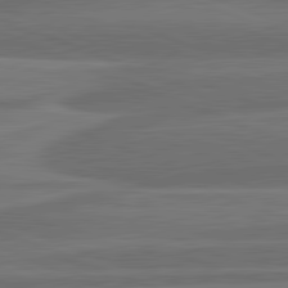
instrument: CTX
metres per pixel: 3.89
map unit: lApd
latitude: 82.0633
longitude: -171.7827
